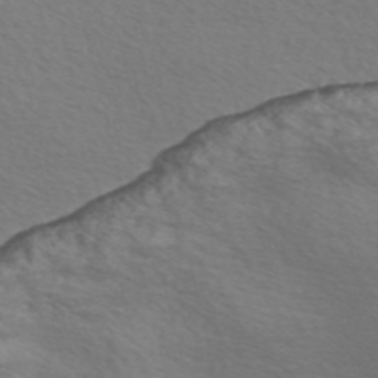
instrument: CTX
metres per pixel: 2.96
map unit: Nve
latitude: -57.0108
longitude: 54.7652
